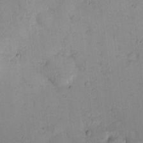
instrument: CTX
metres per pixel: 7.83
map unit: lAvf
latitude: 8.9892
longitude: 168.2172
